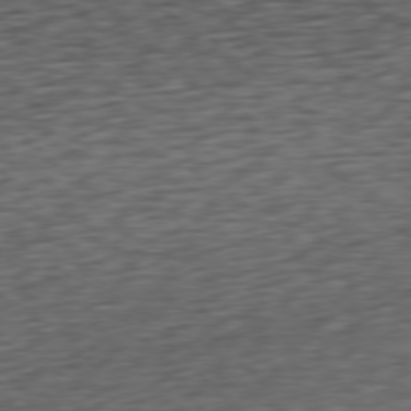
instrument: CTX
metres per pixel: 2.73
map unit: Ap
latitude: -77.7667
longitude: -72.1389
